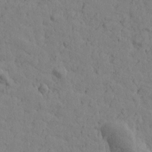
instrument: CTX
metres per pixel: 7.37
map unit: Htu
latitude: -1.4644
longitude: -175.5938
